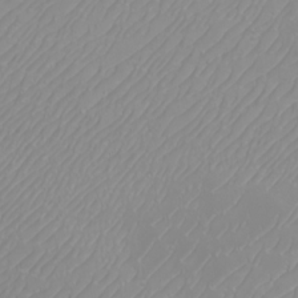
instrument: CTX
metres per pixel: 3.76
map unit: eHh
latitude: -6.2550
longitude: -88.3846
